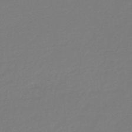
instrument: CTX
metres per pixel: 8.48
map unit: lHb
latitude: -46.1605
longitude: 65.5966
